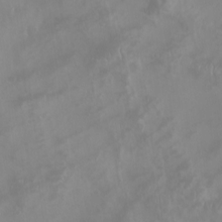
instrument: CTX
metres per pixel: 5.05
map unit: Aa
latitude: -8.4440
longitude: -78.3845
